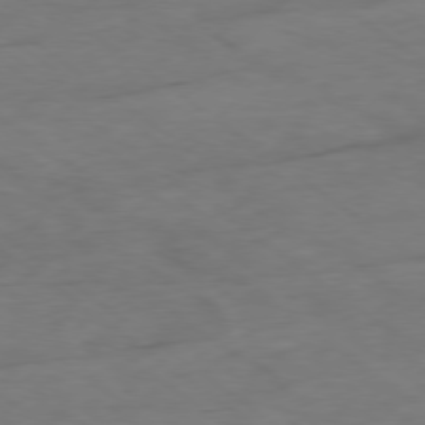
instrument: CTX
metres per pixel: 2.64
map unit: Ap
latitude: -78.8597
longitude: -77.3670
